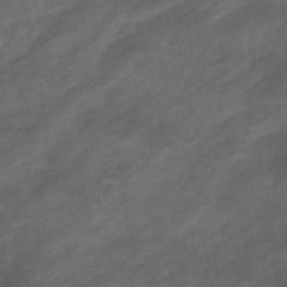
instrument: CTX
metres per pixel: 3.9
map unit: eHb
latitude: -43.4454
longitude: 85.6155
